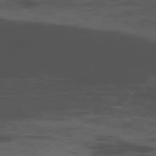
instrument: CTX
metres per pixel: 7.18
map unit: Ap
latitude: -76.3117
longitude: -66.4601
